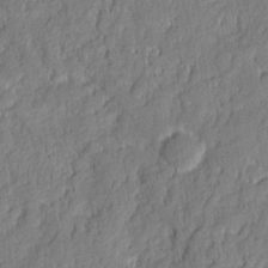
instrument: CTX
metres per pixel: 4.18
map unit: eHh
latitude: 6.8380
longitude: -75.9150
